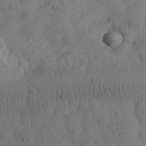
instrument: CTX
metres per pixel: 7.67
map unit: eHh
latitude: 30.6113
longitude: -68.4979
